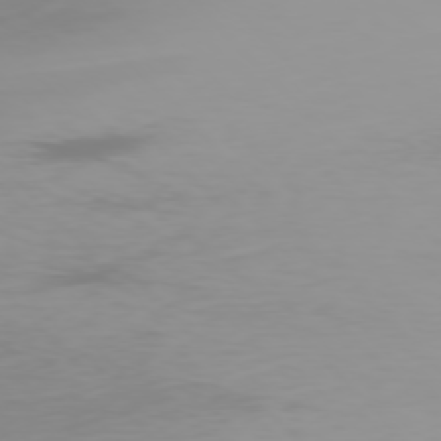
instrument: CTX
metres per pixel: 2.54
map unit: Ap
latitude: -77.1998
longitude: -73.1781
